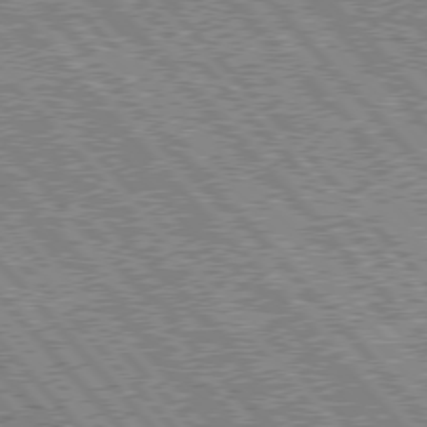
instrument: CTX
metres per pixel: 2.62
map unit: lApd
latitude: 76.1955
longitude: -75.6127
